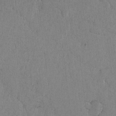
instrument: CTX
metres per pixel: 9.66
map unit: lAvf
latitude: -6.4440
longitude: -114.6679
